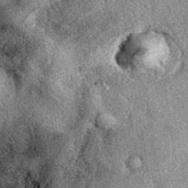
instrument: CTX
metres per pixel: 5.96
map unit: eAb
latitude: 39.3482
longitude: 108.0472
